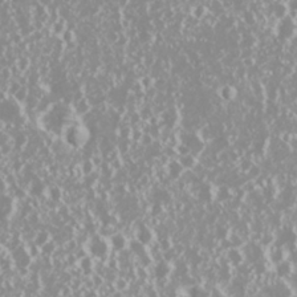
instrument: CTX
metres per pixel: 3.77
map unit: Nhu
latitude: 26.9514
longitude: -60.3089
